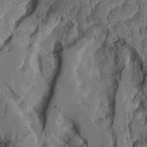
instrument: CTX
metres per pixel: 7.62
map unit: Aa
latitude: 8.8758
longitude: -127.2537
